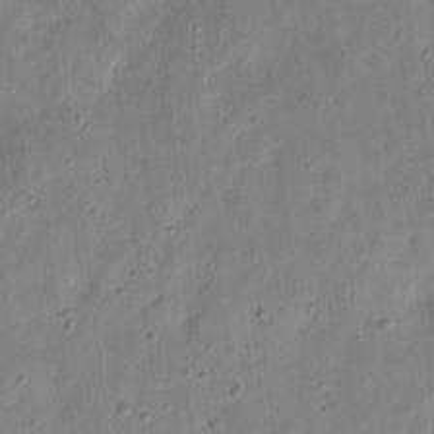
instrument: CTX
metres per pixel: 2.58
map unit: eHh
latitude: 8.5357
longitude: -72.1200
